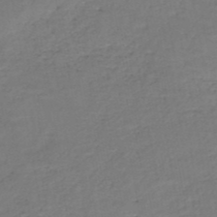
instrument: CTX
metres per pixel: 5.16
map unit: HNb
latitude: -50.1795
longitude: -53.1025
